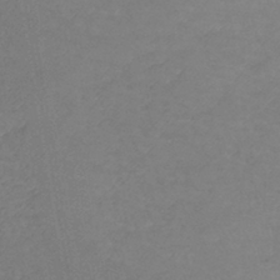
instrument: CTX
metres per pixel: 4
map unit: lHb
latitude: -41.9745
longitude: 72.7652
